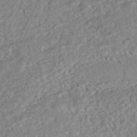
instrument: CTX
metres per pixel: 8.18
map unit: HNhu
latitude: -44.5196
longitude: 100.1038
